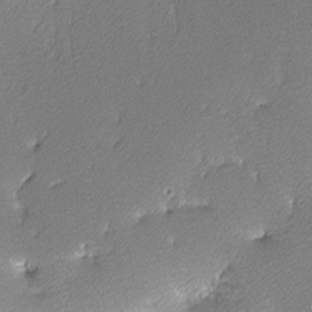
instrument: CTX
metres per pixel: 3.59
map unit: lHvf
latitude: -11.7478
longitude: -103.7827
